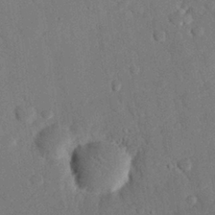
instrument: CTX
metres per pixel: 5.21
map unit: eHh
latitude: 26.3278
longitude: -80.6113
